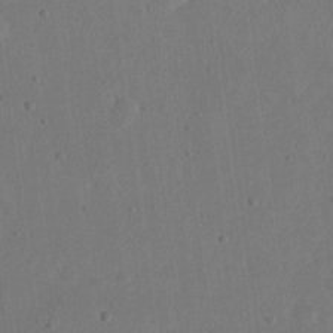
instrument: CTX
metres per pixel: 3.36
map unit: eHh
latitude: 21.3860
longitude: -69.9906
